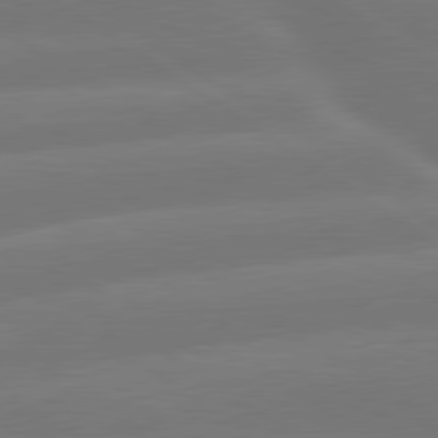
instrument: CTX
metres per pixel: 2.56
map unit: lApd
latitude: 79.9717
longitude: -149.0270
